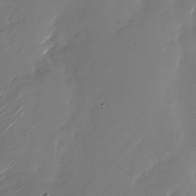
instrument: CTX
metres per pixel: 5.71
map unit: Nhu
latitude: -28.3306
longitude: -75.8394
